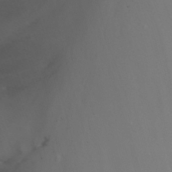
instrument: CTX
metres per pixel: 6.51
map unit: Nhu
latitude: -14.3307
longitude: -55.8583
